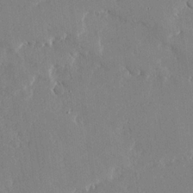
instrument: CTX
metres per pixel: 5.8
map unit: Ave
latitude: 16.6679
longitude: -139.4426
